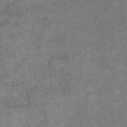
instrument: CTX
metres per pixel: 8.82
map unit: eHh
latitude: 14.1956
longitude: -66.0444
